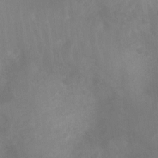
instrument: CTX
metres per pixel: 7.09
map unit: Ht
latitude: 2.9136
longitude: -25.8772
